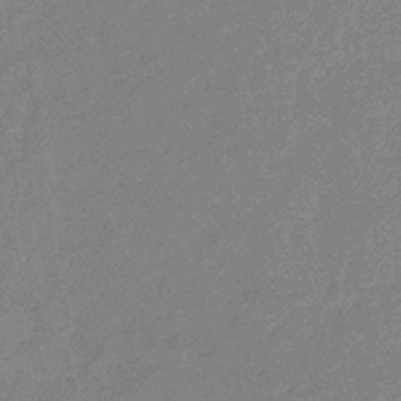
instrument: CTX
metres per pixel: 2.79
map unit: eHb
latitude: -36.1227
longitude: 76.6330
